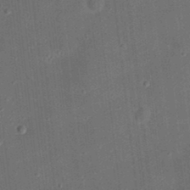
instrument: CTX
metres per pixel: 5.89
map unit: eHh
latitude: 24.1955
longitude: -70.9325
